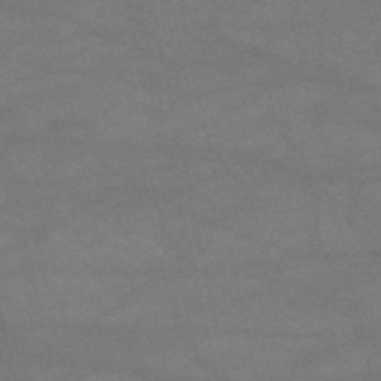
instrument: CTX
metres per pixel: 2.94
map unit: HNb
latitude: -53.7477
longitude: -41.2725
